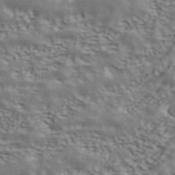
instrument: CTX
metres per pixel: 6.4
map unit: ANa
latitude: 42.9514
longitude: 48.6708
